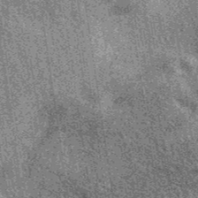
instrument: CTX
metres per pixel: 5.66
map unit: eAb
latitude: 39.1781
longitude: 107.3887
